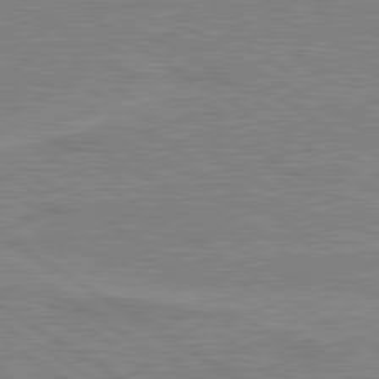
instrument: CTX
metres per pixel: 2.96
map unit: lApd
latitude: 80.4601
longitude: 123.7100
